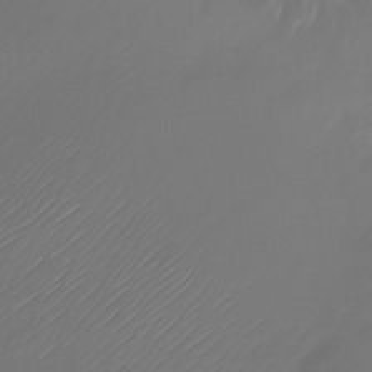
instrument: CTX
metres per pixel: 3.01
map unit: Nhu
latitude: -22.5196
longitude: -71.7449
